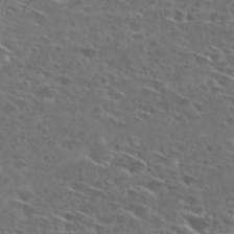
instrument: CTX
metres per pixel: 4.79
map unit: Hto
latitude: 27.2915
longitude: -46.5924
